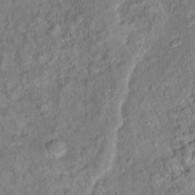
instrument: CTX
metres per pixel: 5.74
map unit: Ht
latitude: 14.2334
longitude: -39.4237
